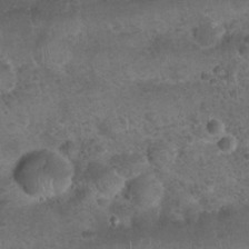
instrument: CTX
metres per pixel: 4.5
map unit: Nhu
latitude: 24.9702
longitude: -51.9339
